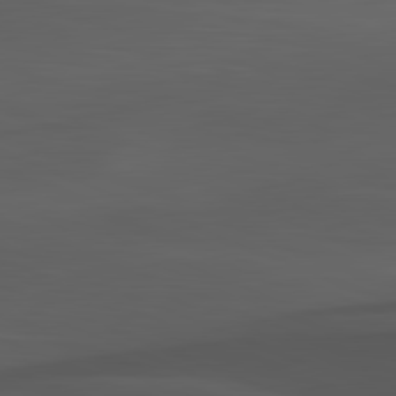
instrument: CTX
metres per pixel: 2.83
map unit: lApd
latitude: 82.0255
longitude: 127.5210
